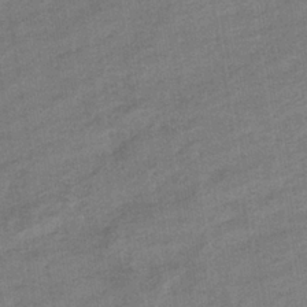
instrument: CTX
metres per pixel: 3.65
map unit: eHb
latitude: -35.8989
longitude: 78.2361
